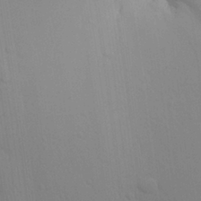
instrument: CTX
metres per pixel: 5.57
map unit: Aa
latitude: 27.5560
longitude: -139.5938
